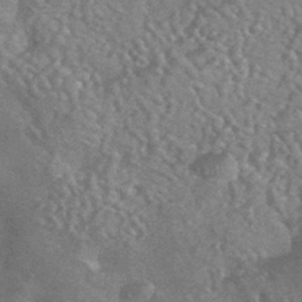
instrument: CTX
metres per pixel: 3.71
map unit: HNhu
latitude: -43.9367
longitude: 92.7841
